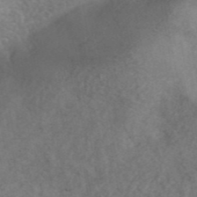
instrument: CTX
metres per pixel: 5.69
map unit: ANa
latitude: 43.8394
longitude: 26.5762
